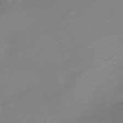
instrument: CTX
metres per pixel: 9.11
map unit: Nve
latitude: -57.1998
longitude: 63.0675
